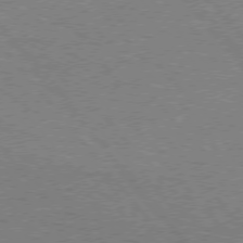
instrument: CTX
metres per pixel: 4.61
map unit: Hpe
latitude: 75.1025
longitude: -151.7449
